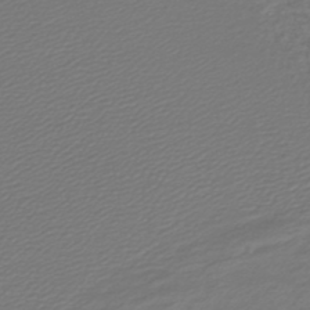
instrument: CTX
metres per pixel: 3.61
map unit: lHb
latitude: -43.3887
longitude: 69.5966
